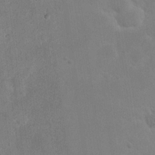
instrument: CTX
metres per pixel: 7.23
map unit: eHh
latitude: 20.8758
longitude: -69.0459
